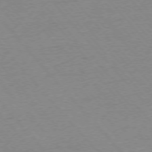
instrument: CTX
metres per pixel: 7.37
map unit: Ap
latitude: -76.2550
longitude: -94.4223
